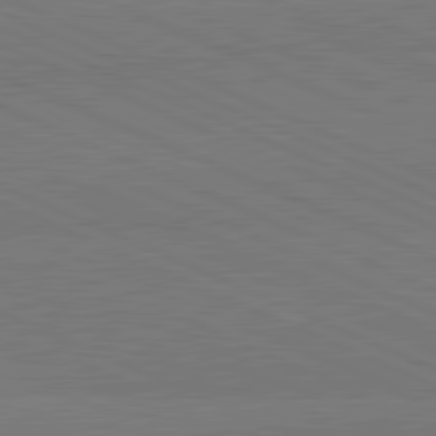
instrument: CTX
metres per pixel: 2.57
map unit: lApd
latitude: 81.9150
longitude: 148.4251
